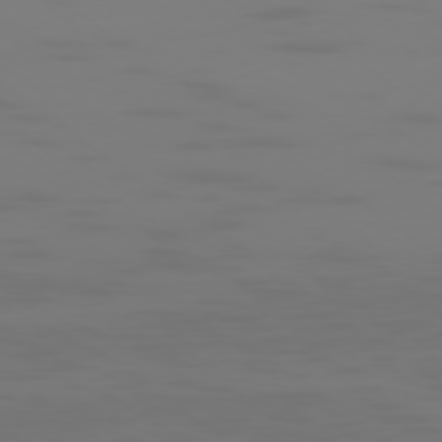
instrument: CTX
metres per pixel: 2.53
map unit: Ap
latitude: -78.5762
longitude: -79.7261
